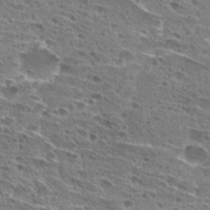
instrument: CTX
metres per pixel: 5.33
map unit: Hto
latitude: 27.2348
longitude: -45.6883
